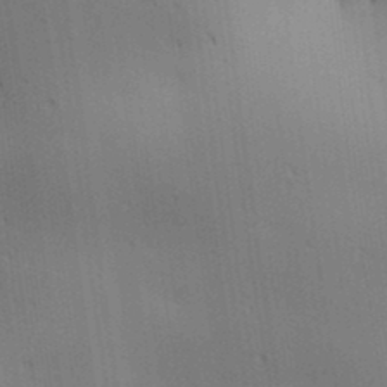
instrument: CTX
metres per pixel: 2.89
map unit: lAa
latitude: 11.4993
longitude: -108.2711
